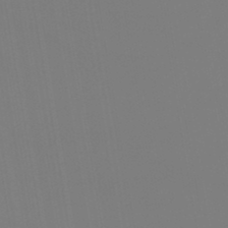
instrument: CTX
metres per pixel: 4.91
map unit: lHb
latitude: -46.7274
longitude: 70.9164
